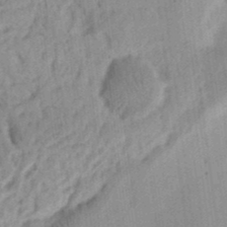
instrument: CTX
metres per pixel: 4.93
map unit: Ht
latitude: 13.4427
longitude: -75.0081
